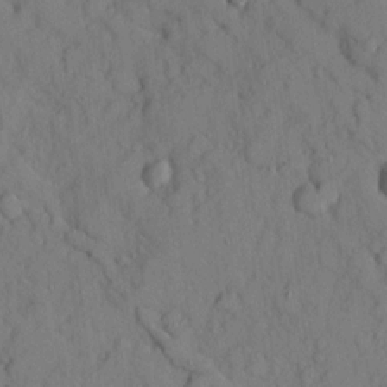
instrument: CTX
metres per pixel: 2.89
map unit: Ave
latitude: 9.6316
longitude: -102.2522
